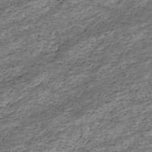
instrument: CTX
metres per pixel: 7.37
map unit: HNhu
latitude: -47.0486
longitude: 28.7463
